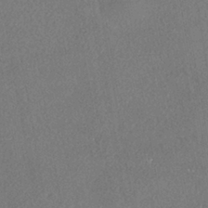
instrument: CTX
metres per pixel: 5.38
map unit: HNhu
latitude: -40.1795
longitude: 102.5763
